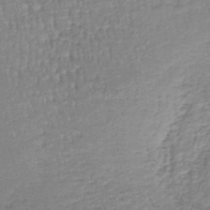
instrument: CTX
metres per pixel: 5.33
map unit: lHb
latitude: -44.2928
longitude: 58.7274
